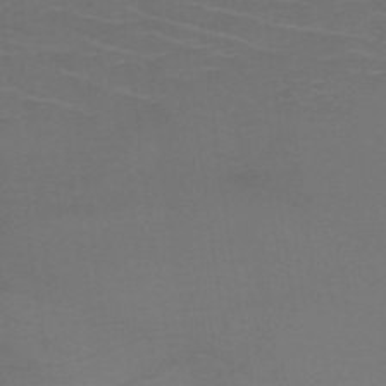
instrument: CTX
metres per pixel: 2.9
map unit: HNb
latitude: -49.4455
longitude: -45.7260
